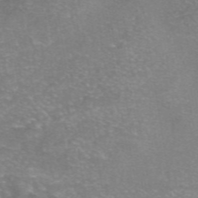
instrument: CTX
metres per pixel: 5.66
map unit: eAb
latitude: 46.7436
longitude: 102.2551
